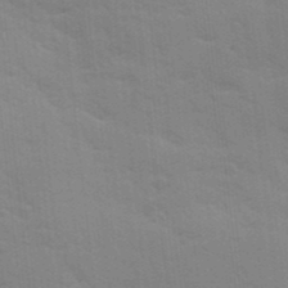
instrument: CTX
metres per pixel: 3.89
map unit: Ave
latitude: 11.5560
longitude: -102.1766
